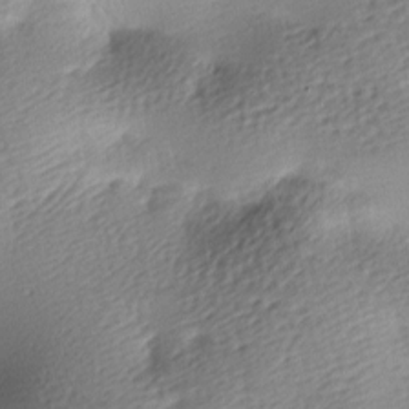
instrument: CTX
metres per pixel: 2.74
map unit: lAa
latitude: -8.9164
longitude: -127.0270
